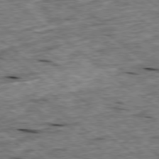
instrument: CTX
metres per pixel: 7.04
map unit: Ap
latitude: -79.1053
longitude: -88.7813
